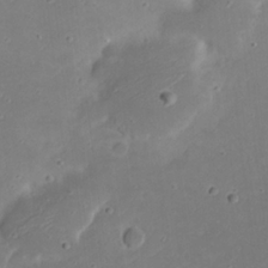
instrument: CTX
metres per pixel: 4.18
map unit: eHh
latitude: 21.0648
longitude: -71.7638
